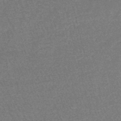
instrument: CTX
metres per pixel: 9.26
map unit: lHb
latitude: -43.7288
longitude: 56.0094
